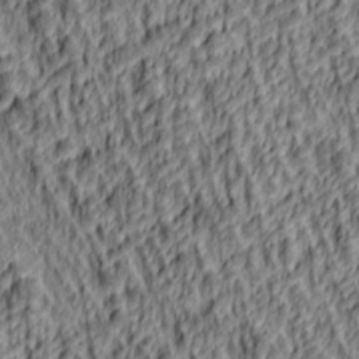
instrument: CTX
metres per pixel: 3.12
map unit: lAa
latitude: 4.8569
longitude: -114.9702
